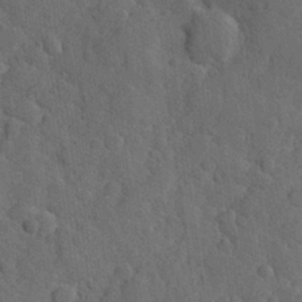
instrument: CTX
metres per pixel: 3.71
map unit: Hve
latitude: 24.5545
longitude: 149.1809
